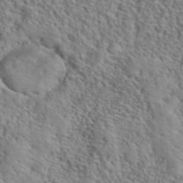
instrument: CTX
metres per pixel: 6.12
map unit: lHvf
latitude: 40.7246
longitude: -89.0270
